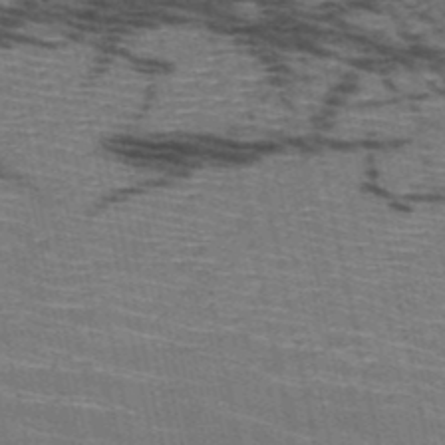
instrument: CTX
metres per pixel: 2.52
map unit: HNb
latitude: -51.4643
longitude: -44.1011
